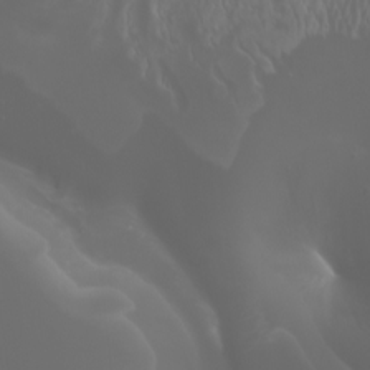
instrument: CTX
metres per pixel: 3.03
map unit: Htu
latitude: -4.9352
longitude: -88.4412
